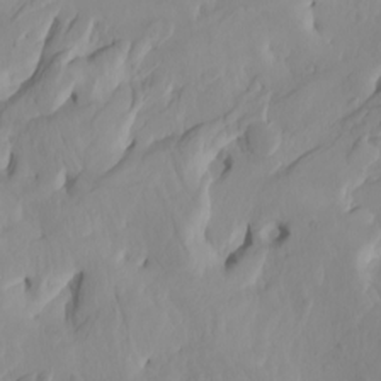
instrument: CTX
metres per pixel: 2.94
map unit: Htu
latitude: -8.3495
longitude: -65.6694
